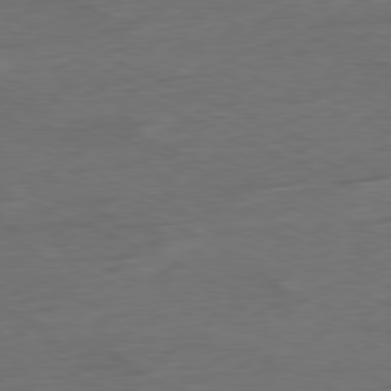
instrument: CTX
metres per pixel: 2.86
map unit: Ap
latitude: -80.2929
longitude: -91.8583
